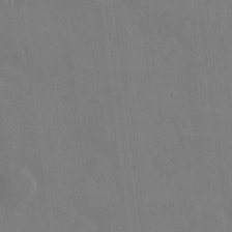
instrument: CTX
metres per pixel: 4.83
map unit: HNhu
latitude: 5.8205
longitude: 7.5210
